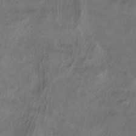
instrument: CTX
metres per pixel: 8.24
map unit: ANa
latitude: -36.9730
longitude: 95.6910
